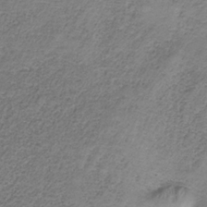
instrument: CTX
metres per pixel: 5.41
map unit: HNb
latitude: -33.1243
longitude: 58.1038
